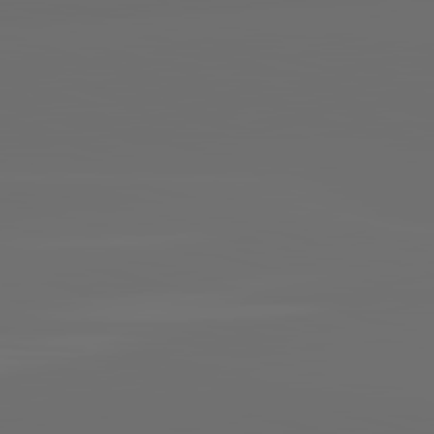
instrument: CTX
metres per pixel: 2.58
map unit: lApd
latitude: 83.6693
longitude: -130.8380
